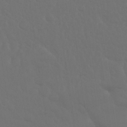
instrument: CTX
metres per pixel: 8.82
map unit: Nhu
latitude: 25.7071
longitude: -57.1025
